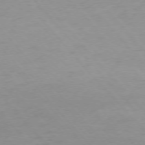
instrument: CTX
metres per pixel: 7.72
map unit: Ap
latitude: -76.0661
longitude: -88.6869
